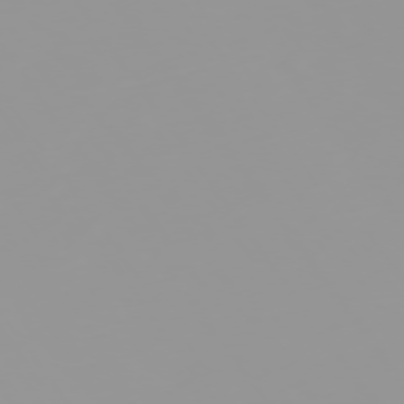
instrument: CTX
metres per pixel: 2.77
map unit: Hpe
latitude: -74.9731
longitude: 7.1620
